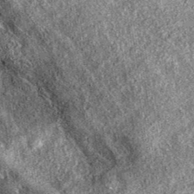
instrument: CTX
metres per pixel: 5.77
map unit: eAb
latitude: 37.8961
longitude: 108.2550
